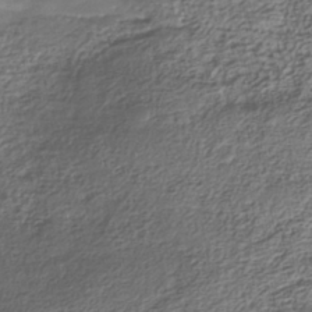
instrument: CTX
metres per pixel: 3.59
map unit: Nhe
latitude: -40.4251
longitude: -110.8569
